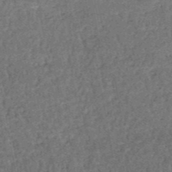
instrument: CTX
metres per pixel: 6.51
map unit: HNb
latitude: -51.5966
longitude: -49.5749
